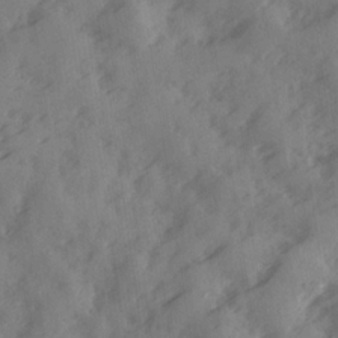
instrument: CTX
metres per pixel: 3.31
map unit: Ave
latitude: 18.8758
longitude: -131.1404
